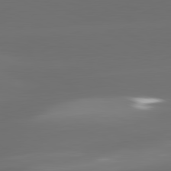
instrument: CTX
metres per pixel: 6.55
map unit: lApd
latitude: 81.5182
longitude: -147.7639
